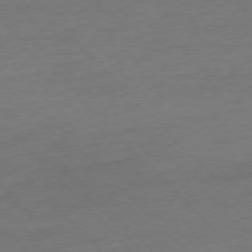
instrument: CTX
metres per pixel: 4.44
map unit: Hpe
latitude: -77.0109
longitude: -14.0822
